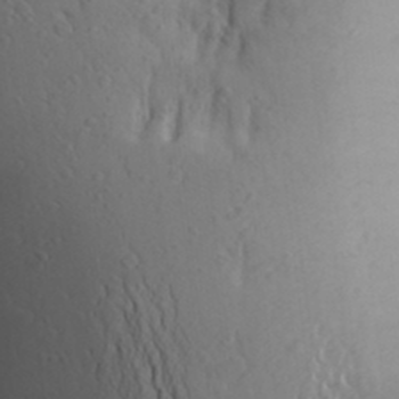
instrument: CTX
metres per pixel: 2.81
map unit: Aa
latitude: 26.5357
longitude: -149.2348
